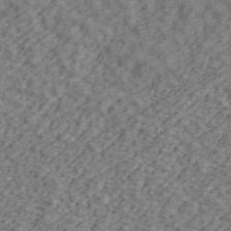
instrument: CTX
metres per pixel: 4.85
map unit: ANa
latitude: 45.0836
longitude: 45.2187
